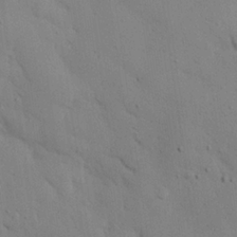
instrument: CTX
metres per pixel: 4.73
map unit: eHh
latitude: 25.5938
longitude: -75.5560
